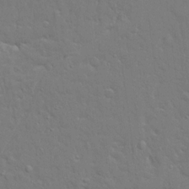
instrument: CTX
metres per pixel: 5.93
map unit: Ave
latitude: 17.4993
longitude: -141.4615
